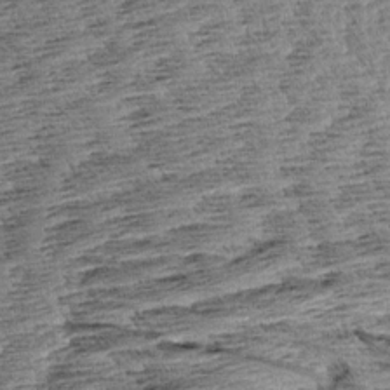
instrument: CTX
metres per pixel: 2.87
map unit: Aa
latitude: 8.4790
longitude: -138.1389
